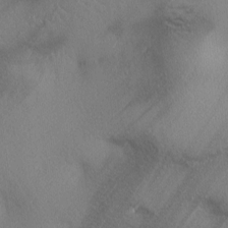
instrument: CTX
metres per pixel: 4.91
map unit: lAa
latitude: 3.5560
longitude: -116.8380
